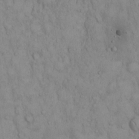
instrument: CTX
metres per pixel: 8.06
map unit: Hto
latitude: 13.1214
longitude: -57.8205
